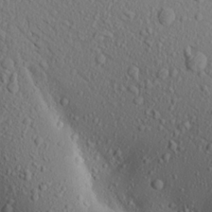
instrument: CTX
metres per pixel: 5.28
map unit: Aa
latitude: 17.8017
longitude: -148.1956
